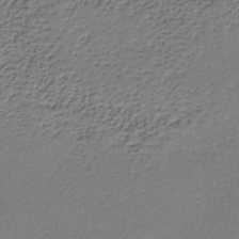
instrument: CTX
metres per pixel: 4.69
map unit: lHb
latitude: -34.9731
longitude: 61.7100
